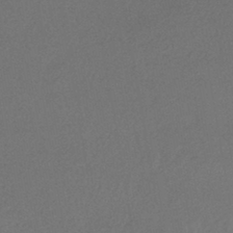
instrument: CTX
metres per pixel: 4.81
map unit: eHh
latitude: -42.8219
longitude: 120.6518
